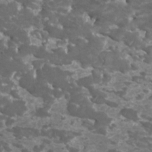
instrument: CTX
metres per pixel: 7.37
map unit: HNhu
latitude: 2.2711
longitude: -0.6868
